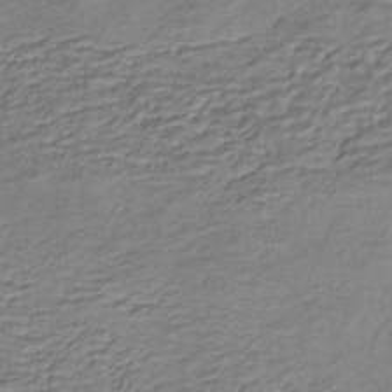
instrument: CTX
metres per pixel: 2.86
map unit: HNhu
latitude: -40.9919
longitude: 109.6722
